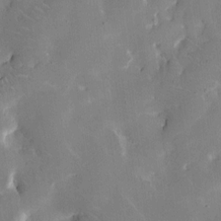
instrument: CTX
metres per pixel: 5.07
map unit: eHh
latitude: 10.3845
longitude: -69.2348
